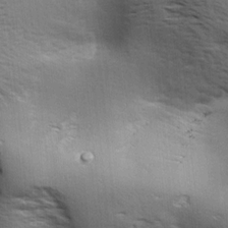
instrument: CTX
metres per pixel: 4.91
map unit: lAa
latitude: 18.3278
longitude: -138.0444
